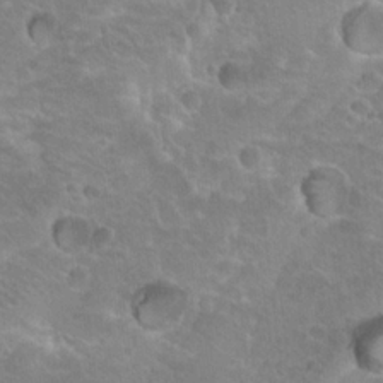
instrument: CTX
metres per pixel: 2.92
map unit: Hto
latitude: 20.0822
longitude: -32.8569
